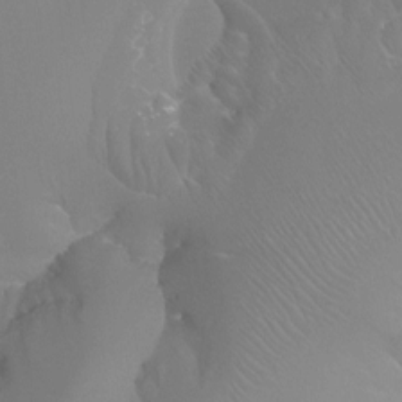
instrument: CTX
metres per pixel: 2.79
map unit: Ht
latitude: -3.4265
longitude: -26.1200
